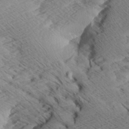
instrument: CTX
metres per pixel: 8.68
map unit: Aa
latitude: 8.4790
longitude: -140.4223
